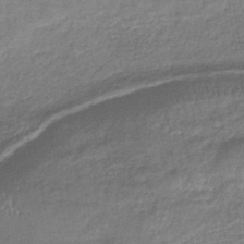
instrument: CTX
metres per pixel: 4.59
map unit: lHb
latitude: -40.6518
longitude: 75.3699
